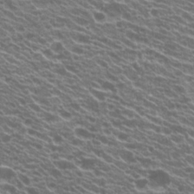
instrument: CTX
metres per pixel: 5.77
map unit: Hto
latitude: 20.8758
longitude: -35.1592
